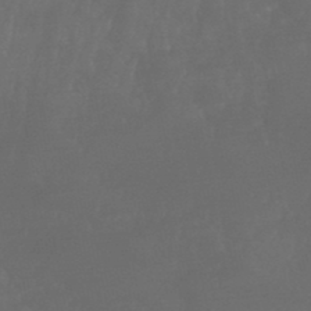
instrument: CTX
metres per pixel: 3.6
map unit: HNhu
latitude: -46.3684
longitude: 91.8234
